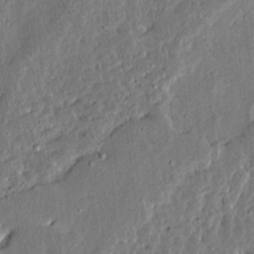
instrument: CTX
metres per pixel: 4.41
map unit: Ave
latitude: 13.6127
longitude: -137.0459
